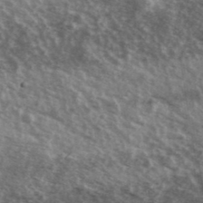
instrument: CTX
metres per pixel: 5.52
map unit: Ave
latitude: 39.6127
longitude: -109.2348
